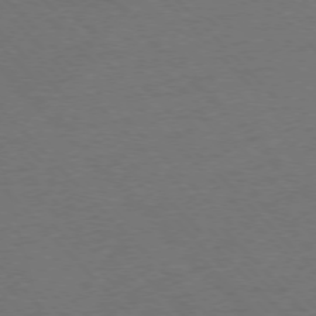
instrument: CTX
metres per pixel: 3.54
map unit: Ap
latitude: -77.2187
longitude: -86.1767
